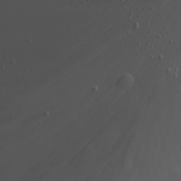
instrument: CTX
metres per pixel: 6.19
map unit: Nhu
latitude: -6.9541
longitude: -75.6694
